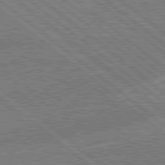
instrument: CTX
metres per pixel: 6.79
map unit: lApd
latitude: 79.0081
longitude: -170.0822
